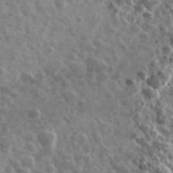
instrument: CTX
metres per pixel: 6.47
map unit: Ave
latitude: 39.8583
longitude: -106.1011
